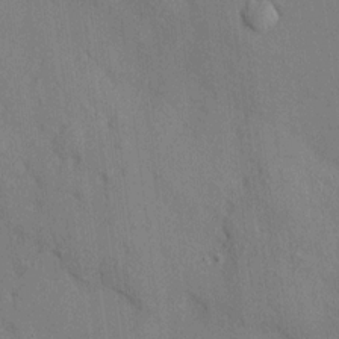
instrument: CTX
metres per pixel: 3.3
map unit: HNhu
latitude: 13.1214
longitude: 10.2928
